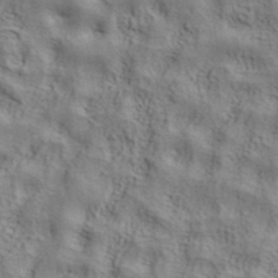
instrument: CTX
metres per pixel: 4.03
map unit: ANa
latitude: 38.9891
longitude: 28.8975
